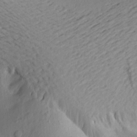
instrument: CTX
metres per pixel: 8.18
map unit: Aa
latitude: 20.0444
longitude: -146.3468
